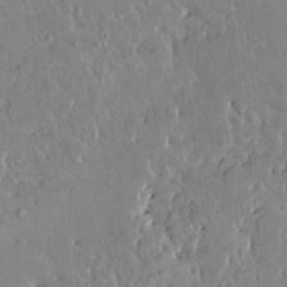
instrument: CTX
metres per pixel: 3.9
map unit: HNhu
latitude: 4.9136
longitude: 3.7855
